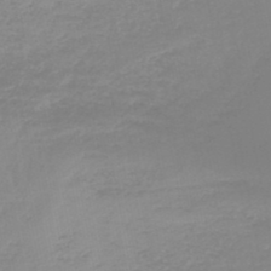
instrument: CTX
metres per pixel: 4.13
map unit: lHb
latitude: -44.1417
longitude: 63.7666
